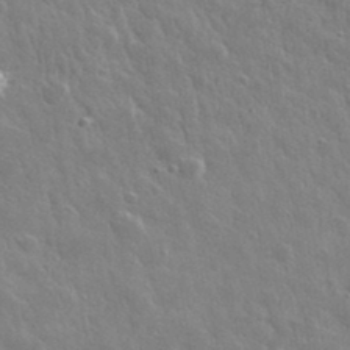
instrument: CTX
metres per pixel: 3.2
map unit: lHvf
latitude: 36.0822
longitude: -89.1592
